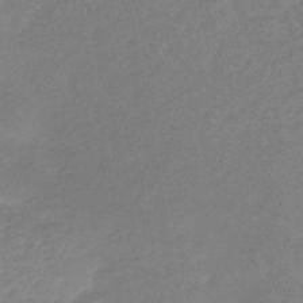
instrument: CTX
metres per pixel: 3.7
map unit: lHb
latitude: -40.3306
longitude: 77.1809
